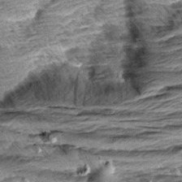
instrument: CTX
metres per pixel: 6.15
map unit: Aa
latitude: 8.7813
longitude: -137.9528
